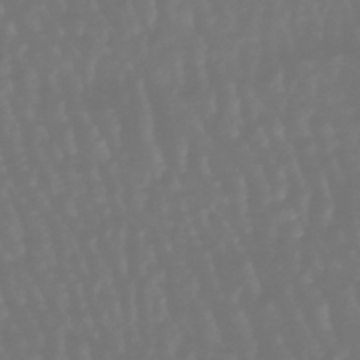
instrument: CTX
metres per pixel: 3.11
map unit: eHb
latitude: -46.9541
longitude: 79.7855
